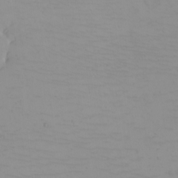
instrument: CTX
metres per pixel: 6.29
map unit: Nhu
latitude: -4.9541
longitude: -82.3656
